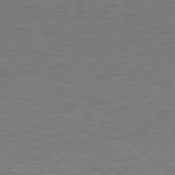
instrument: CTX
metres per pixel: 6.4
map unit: Hpe
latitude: 78.4601
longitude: -121.2348
